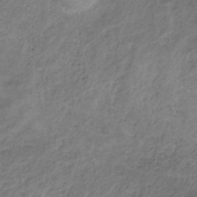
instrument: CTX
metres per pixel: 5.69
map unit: HNb
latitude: -32.6330
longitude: 59.0864
